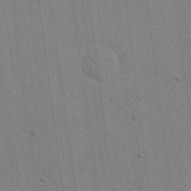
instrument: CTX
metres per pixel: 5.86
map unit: eHh
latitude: 18.5734
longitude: -68.0822
